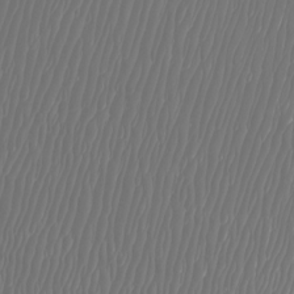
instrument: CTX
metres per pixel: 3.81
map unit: Htu
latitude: -6.5951
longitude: -74.5357
